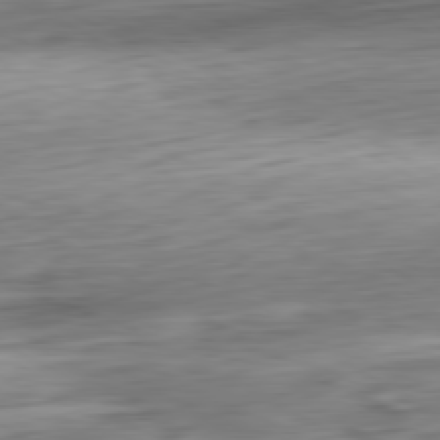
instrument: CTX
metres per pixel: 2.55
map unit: Ap
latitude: -81.0109
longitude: -67.6882
